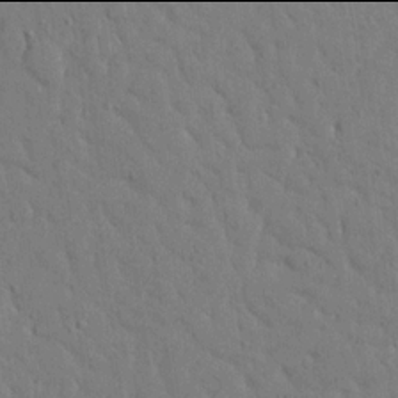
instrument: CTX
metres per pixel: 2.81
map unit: Ave
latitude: 17.9906
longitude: -141.2159
